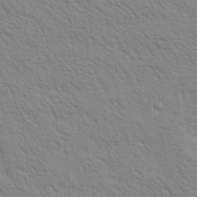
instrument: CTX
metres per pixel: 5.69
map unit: Ave
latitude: 20.3468
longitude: -140.4034
